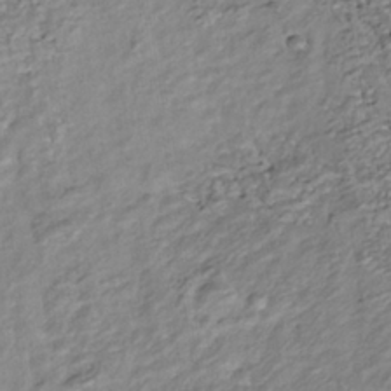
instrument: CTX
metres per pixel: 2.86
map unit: Nhu
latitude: -38.8030
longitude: -81.1970
